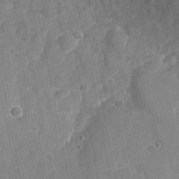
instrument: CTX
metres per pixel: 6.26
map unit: Nhu
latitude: -27.9367
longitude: -64.5546
